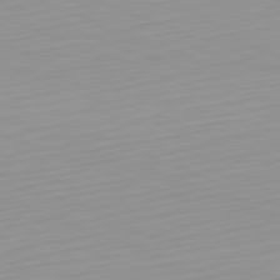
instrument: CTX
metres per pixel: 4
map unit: Hpe
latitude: -82.3684
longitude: 17.0109
